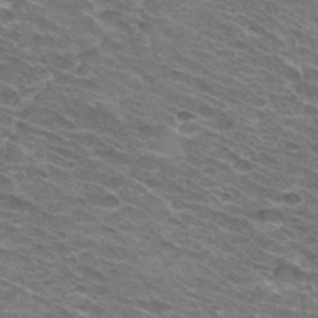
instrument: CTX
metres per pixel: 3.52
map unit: Hto
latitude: 32.3656
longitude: -42.1767
